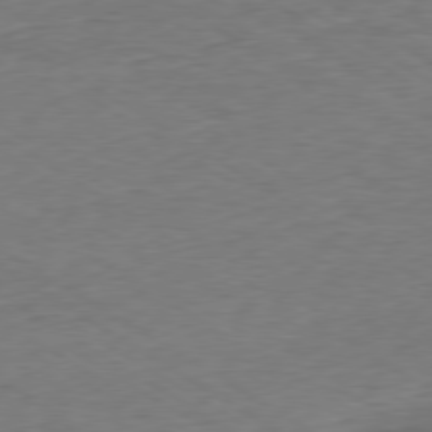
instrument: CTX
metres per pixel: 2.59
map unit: Hpe
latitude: -79.5399
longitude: 11.1242
